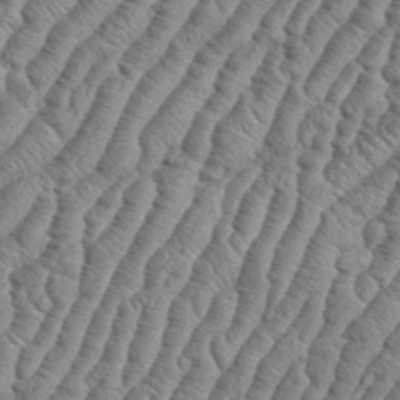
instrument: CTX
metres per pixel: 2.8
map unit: eHh
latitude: 36.9892
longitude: -137.0270
